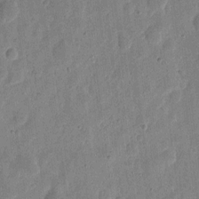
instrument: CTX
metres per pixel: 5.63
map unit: eHh
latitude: 7.4804
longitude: -71.3293
